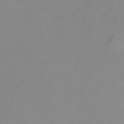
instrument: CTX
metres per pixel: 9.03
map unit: Ht
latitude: -14.4818
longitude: -42.9514
